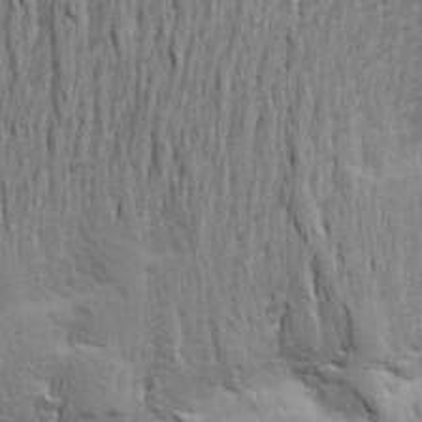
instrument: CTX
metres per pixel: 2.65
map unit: Aa
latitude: 22.5168
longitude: -150.1200
